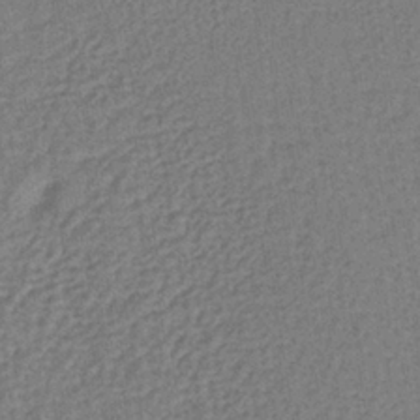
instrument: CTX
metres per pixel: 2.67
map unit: lHb
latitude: -38.0094
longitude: 59.6910
